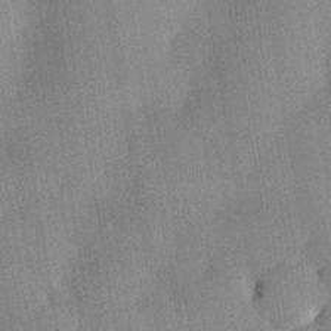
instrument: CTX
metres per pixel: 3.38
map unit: lHvf
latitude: 20.9703
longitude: 144.7085
